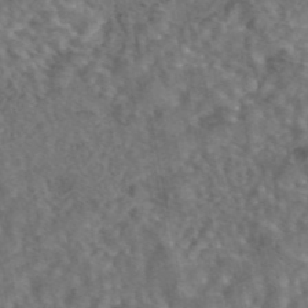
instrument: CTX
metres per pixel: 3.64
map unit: eAb
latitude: 43.7639
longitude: 108.0283
